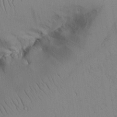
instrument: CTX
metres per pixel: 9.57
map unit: Aa
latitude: 26.4034
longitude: -137.2159
